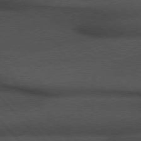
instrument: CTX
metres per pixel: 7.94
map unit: Hpe
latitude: 76.5923
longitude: -157.4615
